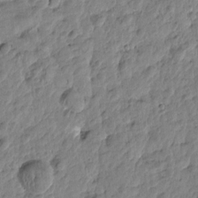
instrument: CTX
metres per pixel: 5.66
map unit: Htu
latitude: -0.9920
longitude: -178.9703
